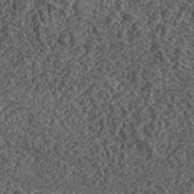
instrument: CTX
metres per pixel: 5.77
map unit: lHvf
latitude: 42.1200
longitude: -88.6491
